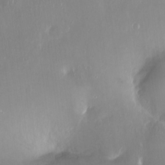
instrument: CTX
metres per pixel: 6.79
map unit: Ht
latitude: -14.6519
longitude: -41.3292
